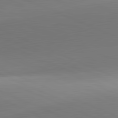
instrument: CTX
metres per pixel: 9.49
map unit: lApd
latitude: 81.6883
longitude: 142.9541
